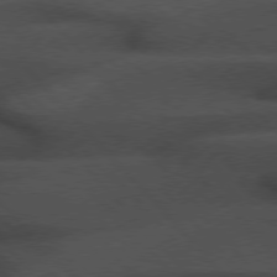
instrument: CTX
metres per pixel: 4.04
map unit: Hpe
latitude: 76.5923
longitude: -157.8205
